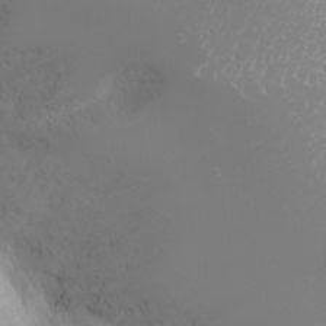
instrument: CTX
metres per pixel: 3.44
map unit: Nhu
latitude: -5.0108
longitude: -73.0837
